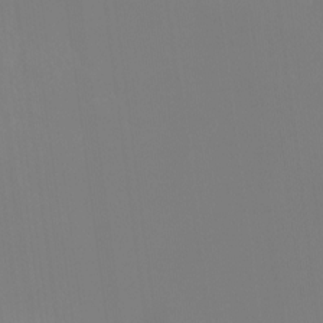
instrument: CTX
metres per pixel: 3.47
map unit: Ht
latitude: -14.3496
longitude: -53.6883
